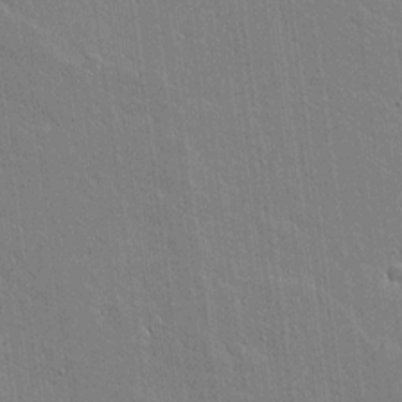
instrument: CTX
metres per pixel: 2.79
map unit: lAvf
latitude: 16.6868
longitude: -127.8583
